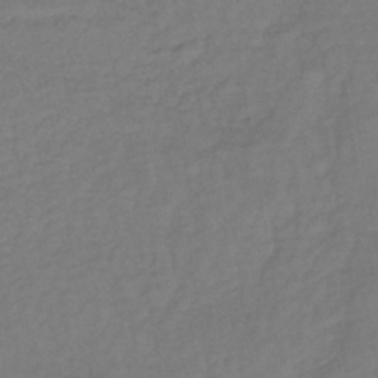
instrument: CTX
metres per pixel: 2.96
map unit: lHb
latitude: -38.5196
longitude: 70.7274
